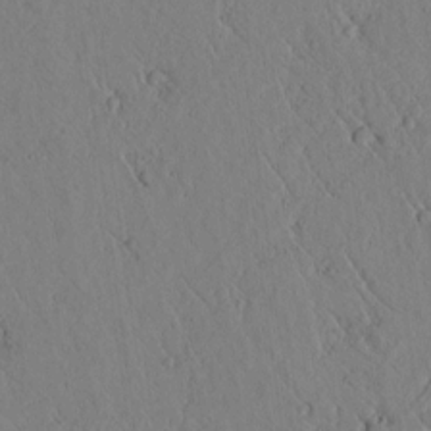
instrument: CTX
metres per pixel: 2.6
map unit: lAvf
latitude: 6.1767
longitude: 159.5777
